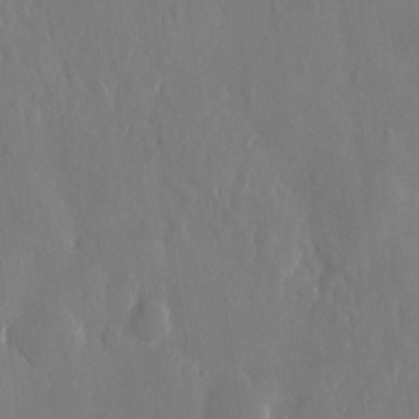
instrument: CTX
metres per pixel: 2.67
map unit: eHh
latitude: 13.1214
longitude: -71.3481
